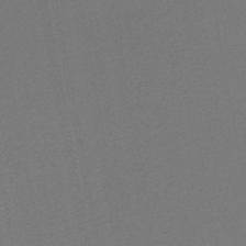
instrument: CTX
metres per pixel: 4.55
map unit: HNb
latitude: -47.8044
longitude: 58.1605
